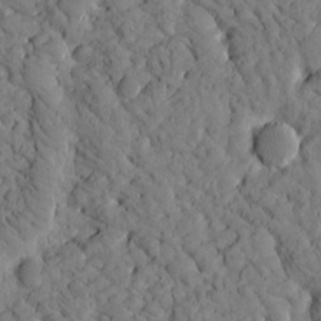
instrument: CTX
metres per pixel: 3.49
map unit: Htu
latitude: -2.5006
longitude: 174.1605
